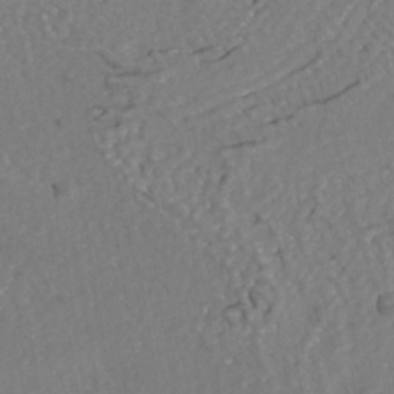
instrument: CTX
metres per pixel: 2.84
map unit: Nhe
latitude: -37.9178
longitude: -117.6316
